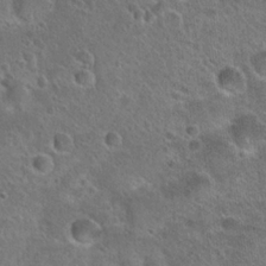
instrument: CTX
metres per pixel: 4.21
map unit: Hto
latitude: 23.2726
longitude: -49.3860
